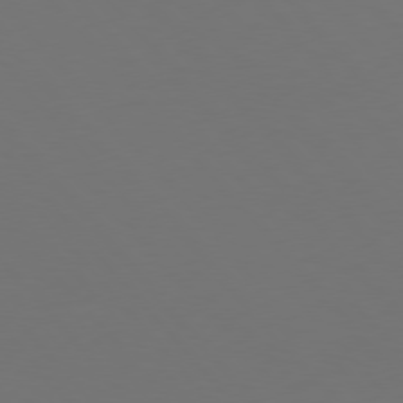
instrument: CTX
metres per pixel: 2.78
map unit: Hpe
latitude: 76.6490
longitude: -166.4979
